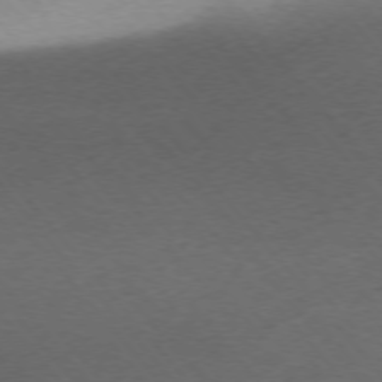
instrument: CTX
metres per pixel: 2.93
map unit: Ap
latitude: -75.9178
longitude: -94.5735
